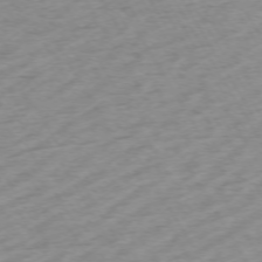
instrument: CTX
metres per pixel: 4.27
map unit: Ap
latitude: -73.1053
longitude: -69.2159
